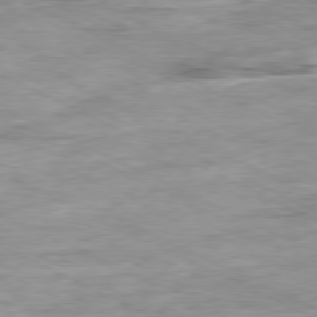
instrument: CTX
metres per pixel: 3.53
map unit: Ap
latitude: -80.4440
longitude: -75.0458
